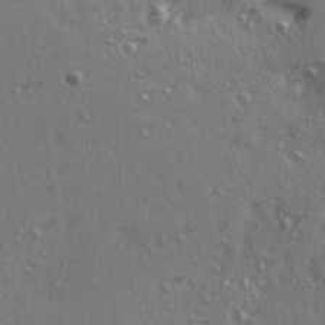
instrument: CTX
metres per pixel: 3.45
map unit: Ave
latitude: 15.0270
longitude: -105.1781
